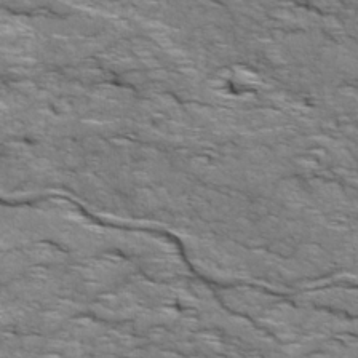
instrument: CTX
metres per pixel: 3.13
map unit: Ave
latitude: 18.8758
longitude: -135.1592
